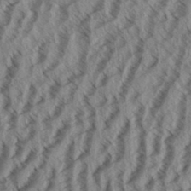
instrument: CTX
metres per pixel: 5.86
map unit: eHh
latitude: 33.7072
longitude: -140.1766
